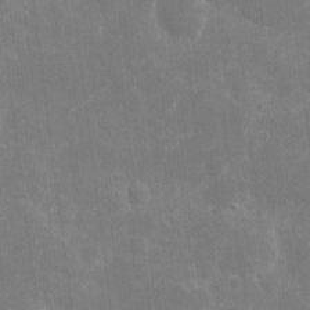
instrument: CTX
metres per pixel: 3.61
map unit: eHh
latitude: 8.6869
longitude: -71.5371
